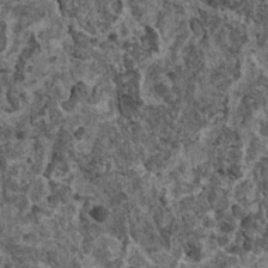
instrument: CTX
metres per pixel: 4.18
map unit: HNhu
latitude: 0.5356
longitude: 3.5966
